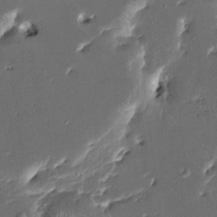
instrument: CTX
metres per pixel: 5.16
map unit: HNhu
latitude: 5.4237
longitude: -5.8772
